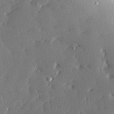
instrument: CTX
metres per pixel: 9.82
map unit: Hve
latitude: 27.8017
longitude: -91.0647
